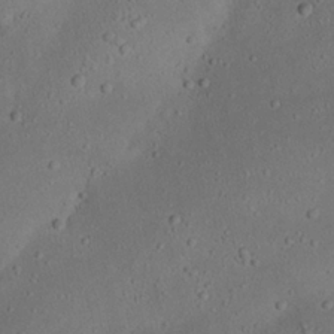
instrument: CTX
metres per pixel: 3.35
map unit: Nhu
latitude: 22.7057
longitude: -72.8569
